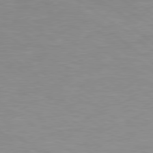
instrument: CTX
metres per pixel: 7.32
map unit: Hpe
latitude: 78.8191
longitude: -151.9717
